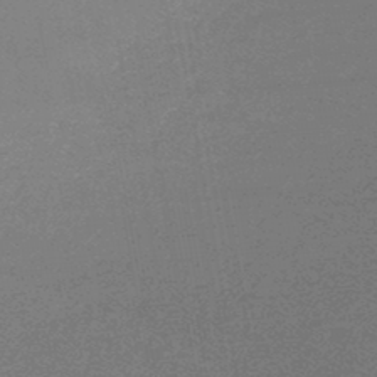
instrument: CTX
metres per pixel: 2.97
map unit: lHb
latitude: -48.0094
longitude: 62.6707
